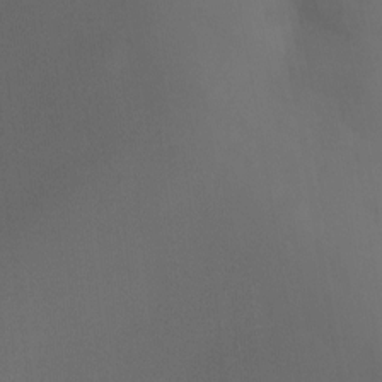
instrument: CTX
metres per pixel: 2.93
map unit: Ht
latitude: -10.7652
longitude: -28.1200
